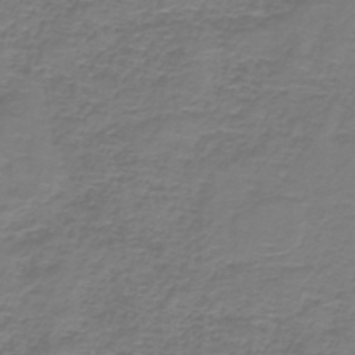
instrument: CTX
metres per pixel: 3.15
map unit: lHb
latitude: -41.7666
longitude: 57.1242
